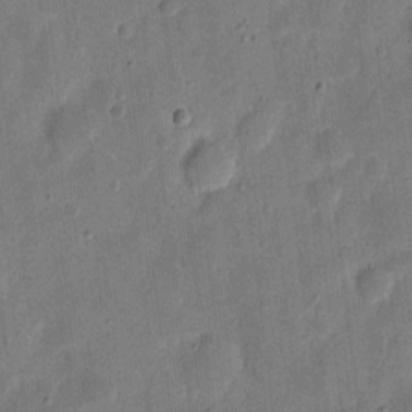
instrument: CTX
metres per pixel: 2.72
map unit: eHh
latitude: 7.2915
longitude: -71.5182
